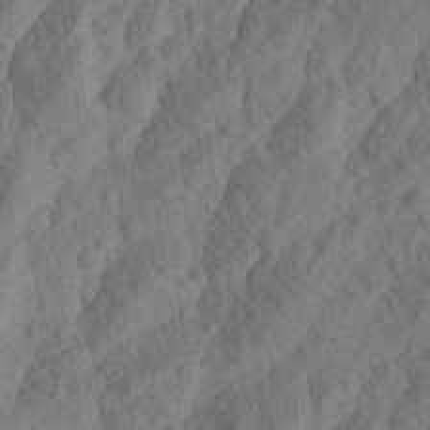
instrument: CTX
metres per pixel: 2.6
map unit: Aa
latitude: 23.3859
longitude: -143.1592
